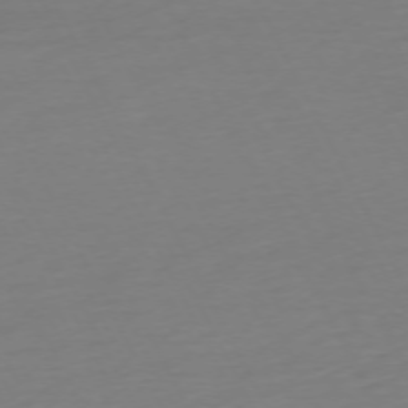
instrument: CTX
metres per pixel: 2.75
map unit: Ap
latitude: -73.7855
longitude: -69.8772
